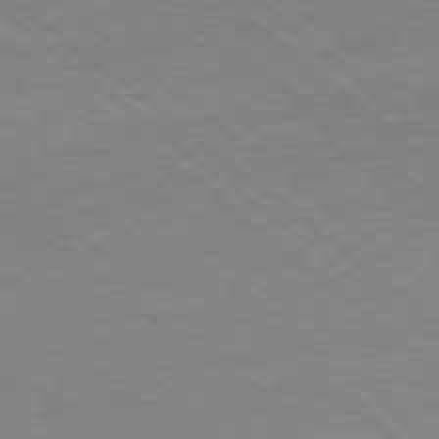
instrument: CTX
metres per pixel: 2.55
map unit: Ap
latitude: -77.9556
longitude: -83.4048
